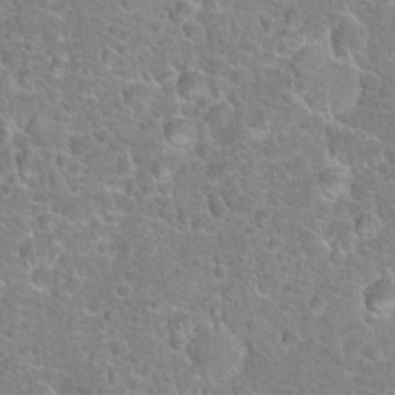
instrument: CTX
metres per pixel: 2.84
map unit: Hto
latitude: 18.2522
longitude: -41.3292
